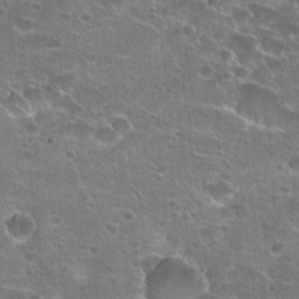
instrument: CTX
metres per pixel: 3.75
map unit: Hto
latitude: 22.3467
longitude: -41.4993
